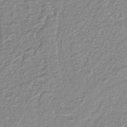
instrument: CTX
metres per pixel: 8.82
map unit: lHb
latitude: -40.4251
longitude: 61.4077
